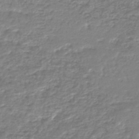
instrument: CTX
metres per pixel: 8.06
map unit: lHb
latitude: -44.3873
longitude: 67.9178
